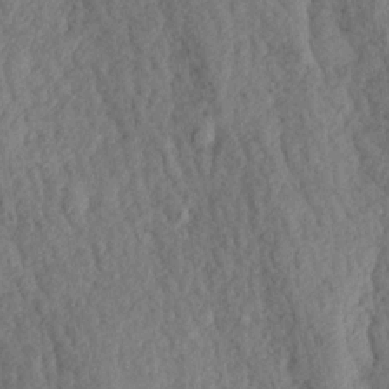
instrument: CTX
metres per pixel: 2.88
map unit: Aa
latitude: 18.1200
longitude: -145.4615
